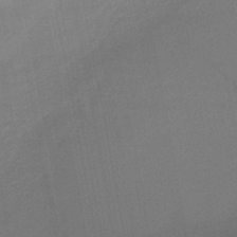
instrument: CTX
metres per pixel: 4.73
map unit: lHb
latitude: -45.2943
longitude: 73.0297
